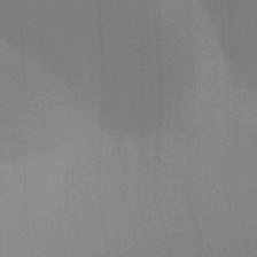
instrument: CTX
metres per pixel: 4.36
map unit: Aa
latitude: 32.0633
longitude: -143.1403
